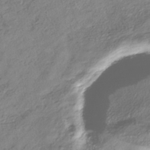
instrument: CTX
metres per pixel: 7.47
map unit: HNhu
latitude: -40.9919
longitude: 107.3321
